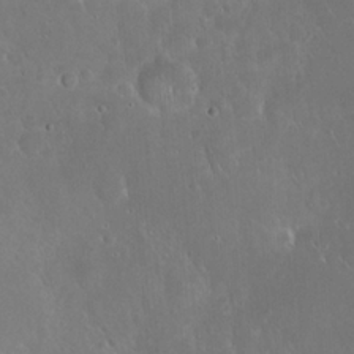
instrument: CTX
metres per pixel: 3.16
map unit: eHh
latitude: 22.3656
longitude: -58.1200
